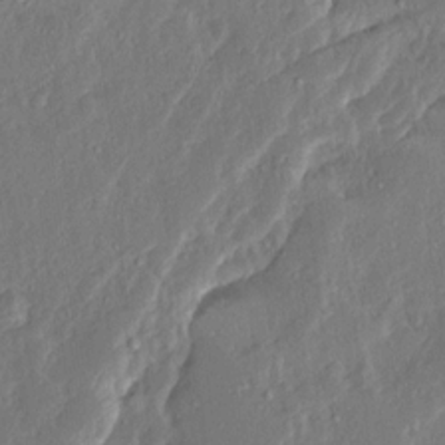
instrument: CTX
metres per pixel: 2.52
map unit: Ave
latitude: 15.1404
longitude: -138.2145
